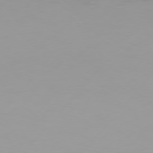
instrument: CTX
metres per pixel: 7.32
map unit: Hpe
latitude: 75.7639
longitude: -128.8380
